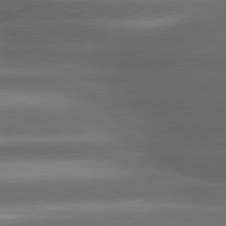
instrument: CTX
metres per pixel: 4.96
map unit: lApd
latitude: 80.7057
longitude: -142.1956
